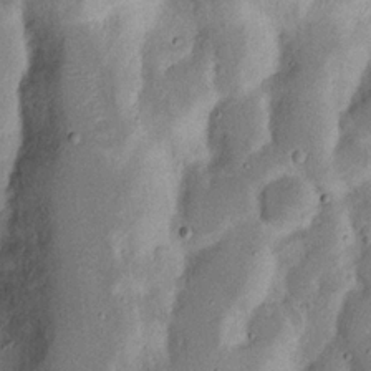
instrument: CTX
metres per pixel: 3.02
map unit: Nhu
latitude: 17.5182
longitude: -74.1956
